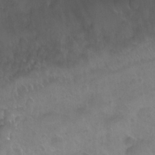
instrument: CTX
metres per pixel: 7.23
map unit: Nhu
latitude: 26.4979
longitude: -53.4616
